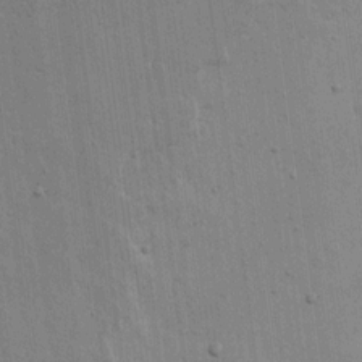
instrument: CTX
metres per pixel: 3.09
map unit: lAvf
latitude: 15.6883
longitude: -128.1578
